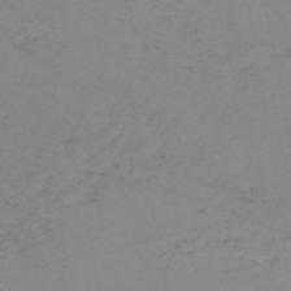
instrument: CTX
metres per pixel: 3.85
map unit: HNb
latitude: -52.0283
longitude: -51.9150
